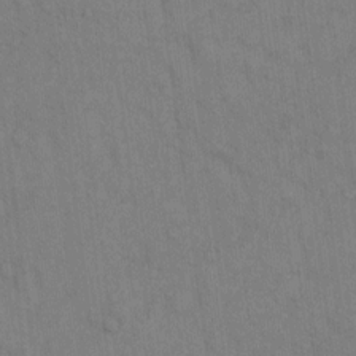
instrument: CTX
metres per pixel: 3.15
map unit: Hto
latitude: 12.7624
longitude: -61.3292
